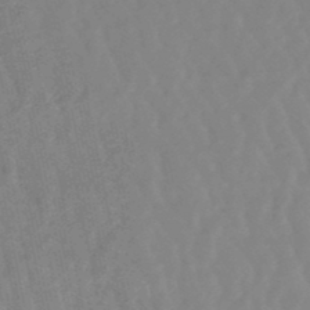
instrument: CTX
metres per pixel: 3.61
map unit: lHb
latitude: -48.5196
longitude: 78.3306
